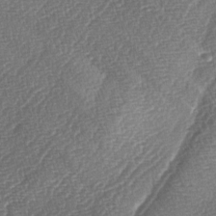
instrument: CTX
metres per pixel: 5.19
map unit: lAa
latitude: -4.5951
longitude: -129.4993
